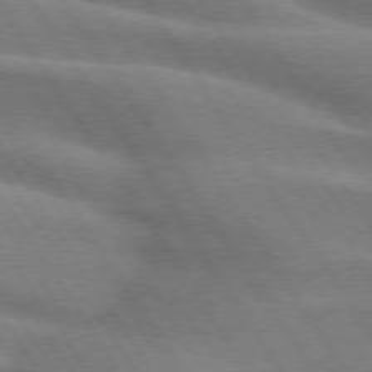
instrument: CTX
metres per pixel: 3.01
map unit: lApd
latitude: 74.7246
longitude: -63.1781
